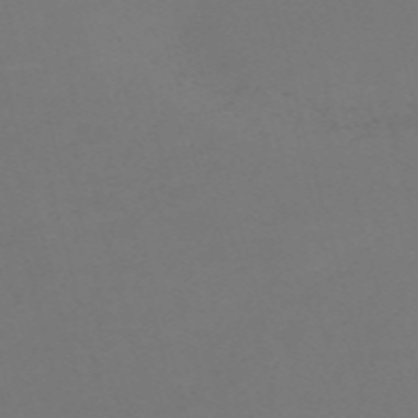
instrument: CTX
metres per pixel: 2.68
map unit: Nve
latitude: -58.7085
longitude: 60.2739
